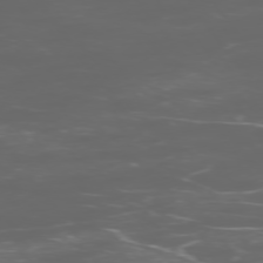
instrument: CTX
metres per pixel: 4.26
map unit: Ap
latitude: -76.3117
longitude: -69.0837
